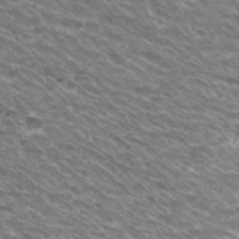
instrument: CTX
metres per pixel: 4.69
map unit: Hto
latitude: 30.6113
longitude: -42.8380
